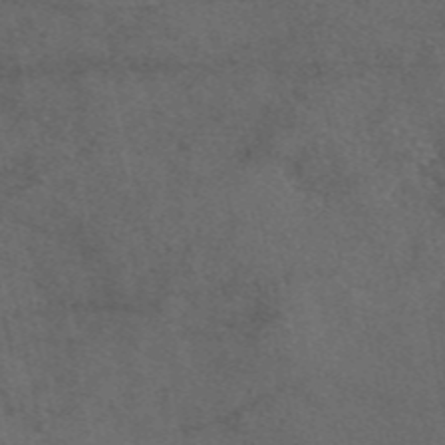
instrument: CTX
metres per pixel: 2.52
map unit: eAb
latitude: 47.1215
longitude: 111.5588
